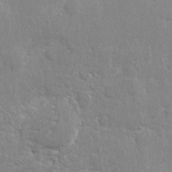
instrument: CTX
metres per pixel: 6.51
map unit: eHh
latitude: 2.9513
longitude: -77.9150
